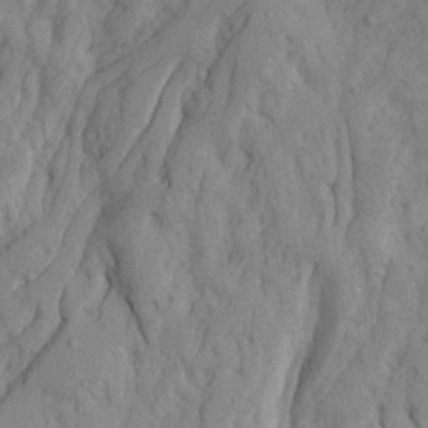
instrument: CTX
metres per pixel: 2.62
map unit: Ave
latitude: 21.8206
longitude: -130.5168
